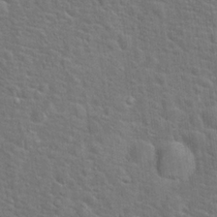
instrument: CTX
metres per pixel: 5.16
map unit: Hto
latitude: 18.8569
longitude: -43.3104
